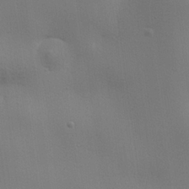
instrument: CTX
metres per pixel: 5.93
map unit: lHvf
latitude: 22.9136
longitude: 141.0864
